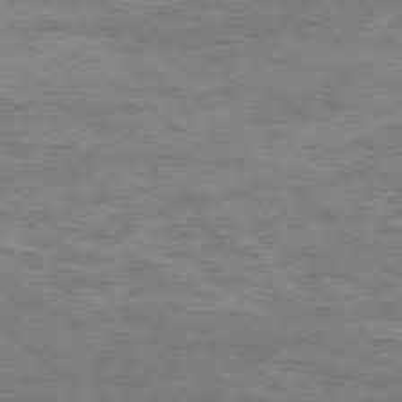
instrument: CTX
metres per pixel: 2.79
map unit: Ap
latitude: -75.2943
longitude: -79.2537
